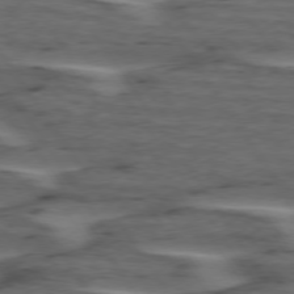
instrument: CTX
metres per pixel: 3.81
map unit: lApd
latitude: 75.3293
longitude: -70.0822
